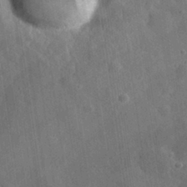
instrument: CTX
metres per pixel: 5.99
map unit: eHh
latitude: 31.6883
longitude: -78.0444
